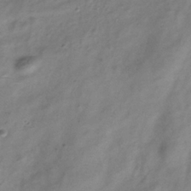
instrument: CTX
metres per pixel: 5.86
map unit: Hve
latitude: -33.7478
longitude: 89.1242
